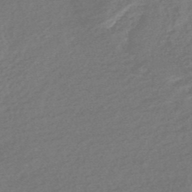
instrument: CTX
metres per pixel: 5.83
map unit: HNb
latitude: -49.2754
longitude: 58.3684
